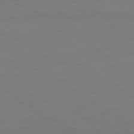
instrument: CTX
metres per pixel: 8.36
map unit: Ap
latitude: -78.6329
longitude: -79.3104
